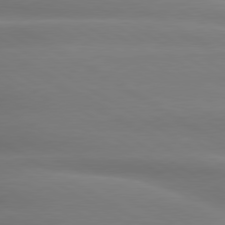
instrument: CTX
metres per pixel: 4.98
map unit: lApd
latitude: 79.8395
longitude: -124.0444
